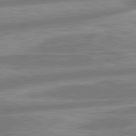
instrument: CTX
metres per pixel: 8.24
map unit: lApd
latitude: 80.4979
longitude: -165.6505
